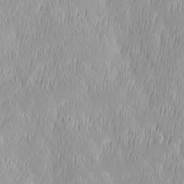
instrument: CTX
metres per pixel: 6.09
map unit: Ave
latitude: 2.4412
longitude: -113.6694
